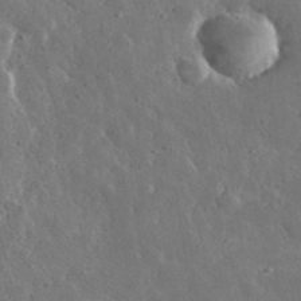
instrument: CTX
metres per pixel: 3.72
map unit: lHvf
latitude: 33.3293
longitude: -87.4615
